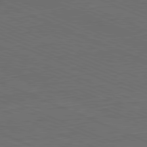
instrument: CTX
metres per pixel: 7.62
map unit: Hpe
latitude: -82.1039
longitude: 19.5777
